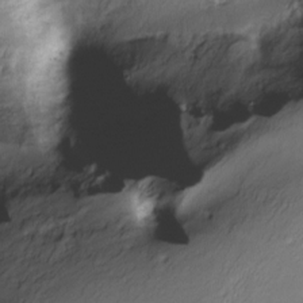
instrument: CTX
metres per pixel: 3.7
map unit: Nve
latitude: -24.6707
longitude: -108.9513
